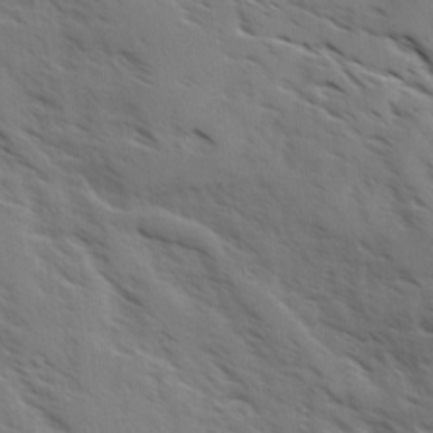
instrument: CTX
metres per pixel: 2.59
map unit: Ave
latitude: -0.1039
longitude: -111.0459
